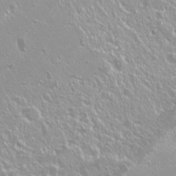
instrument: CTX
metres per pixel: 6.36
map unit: Nhu
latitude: -9.0297
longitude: -70.6112
